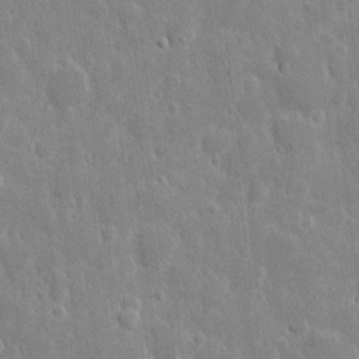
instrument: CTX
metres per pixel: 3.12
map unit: eHh
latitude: 8.4412
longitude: -69.8772
